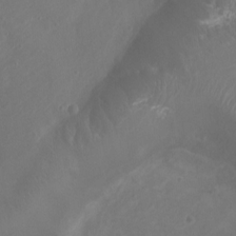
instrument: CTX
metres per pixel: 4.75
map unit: Ht
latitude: 1.6127
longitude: -20.1767
